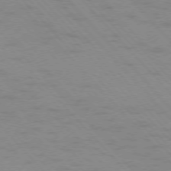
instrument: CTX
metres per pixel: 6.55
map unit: Ap
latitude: -76.5763
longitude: -61.1592
